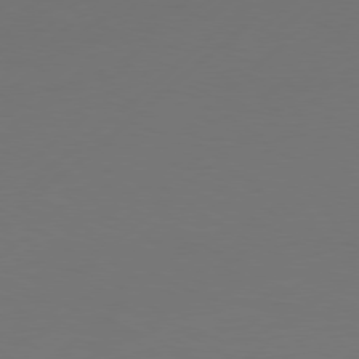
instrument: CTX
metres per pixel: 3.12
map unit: Hpe
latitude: 77.6882
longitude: -125.9717
